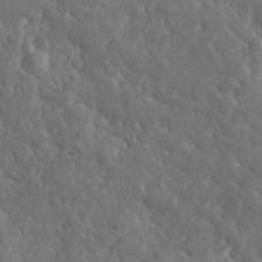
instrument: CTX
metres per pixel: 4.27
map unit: lHvf
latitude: 36.0822
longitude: -87.0647
